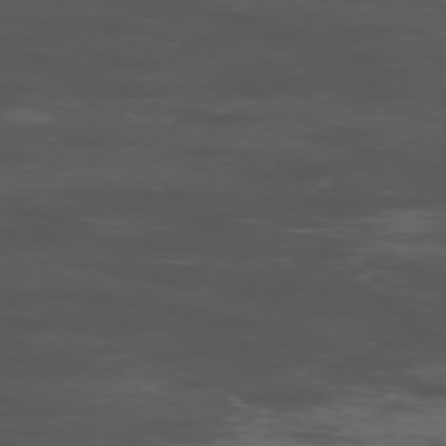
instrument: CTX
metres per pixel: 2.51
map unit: Ap
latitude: -76.2550
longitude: -82.9702
